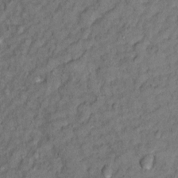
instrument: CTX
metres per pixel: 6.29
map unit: Ht
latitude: 11.4616
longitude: -33.8772
